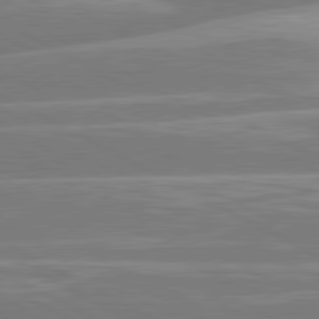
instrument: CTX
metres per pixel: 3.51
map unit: lApd
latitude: 80.9892
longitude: -128.6868
